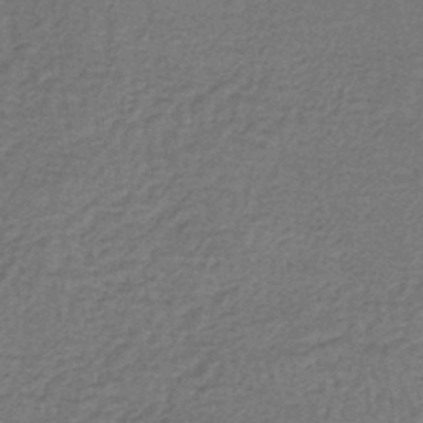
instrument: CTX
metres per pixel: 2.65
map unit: lHb
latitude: -43.5021
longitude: 66.6896
